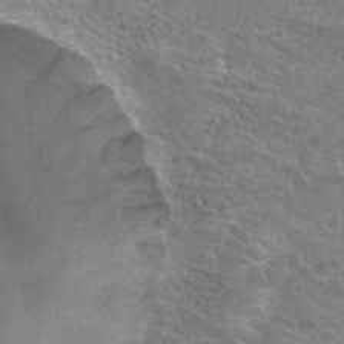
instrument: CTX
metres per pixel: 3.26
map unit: Hto
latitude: 24.8946
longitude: -44.0444
